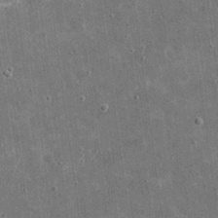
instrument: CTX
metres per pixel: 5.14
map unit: eHh
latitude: 20.3845
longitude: -65.7072
